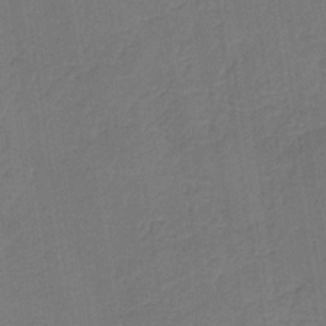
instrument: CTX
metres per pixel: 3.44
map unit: HNb
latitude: -38.2740
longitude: 54.8408
